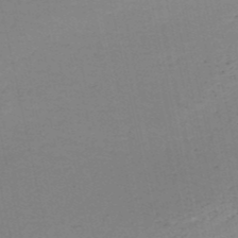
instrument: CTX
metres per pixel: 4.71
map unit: HNb
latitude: -51.5399
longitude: -53.2348
